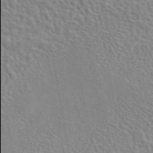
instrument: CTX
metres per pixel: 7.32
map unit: eAb
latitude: 44.3467
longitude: 110.0094
